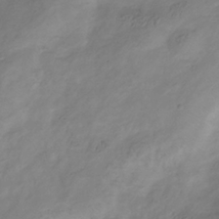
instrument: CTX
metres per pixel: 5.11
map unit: Hve
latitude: -35.3699
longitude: 89.0297
